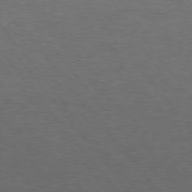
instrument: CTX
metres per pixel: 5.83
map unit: Hpe
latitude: 74.9325
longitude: -131.7450
